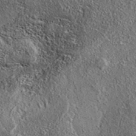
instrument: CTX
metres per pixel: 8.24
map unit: eAb
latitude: 36.2900
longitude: 109.9367
